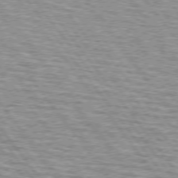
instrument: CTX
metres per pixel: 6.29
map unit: lApd
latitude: 74.4979
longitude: -76.1389
